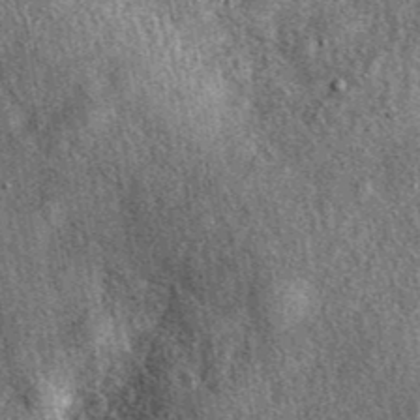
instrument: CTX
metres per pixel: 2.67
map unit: eAb
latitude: 39.9150
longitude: 107.6344
